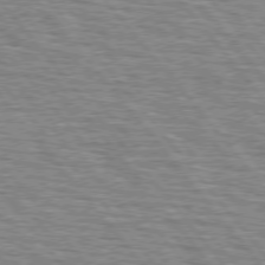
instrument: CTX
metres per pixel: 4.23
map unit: lApd
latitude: 75.5938
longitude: -76.3656
